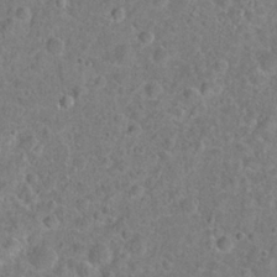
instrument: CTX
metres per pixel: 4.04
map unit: Hto
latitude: 22.2145
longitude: -46.6680
